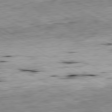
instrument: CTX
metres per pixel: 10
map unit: Ap
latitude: -80.6897
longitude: -81.4993
